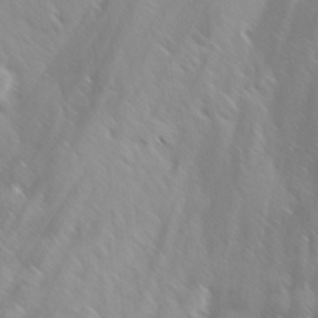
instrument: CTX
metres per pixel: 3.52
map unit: Ave
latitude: 8.6302
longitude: -105.2915
